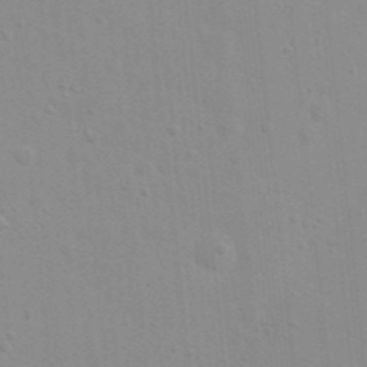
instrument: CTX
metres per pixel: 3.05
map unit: eHh
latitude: 21.0081
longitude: -64.2334
